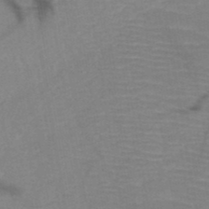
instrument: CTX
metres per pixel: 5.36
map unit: HNb
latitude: -49.7289
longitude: -45.1214
